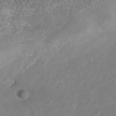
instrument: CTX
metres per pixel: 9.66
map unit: Nhu
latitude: -41.4832
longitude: -83.9906
